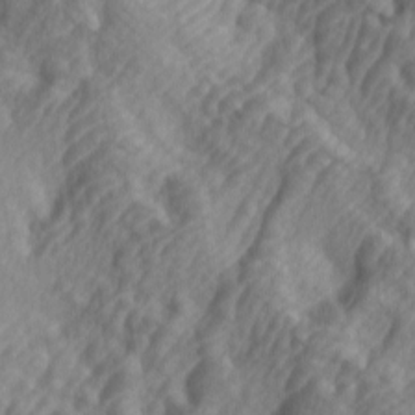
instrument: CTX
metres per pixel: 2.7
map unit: lAa
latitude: -5.1053
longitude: -123.3104
